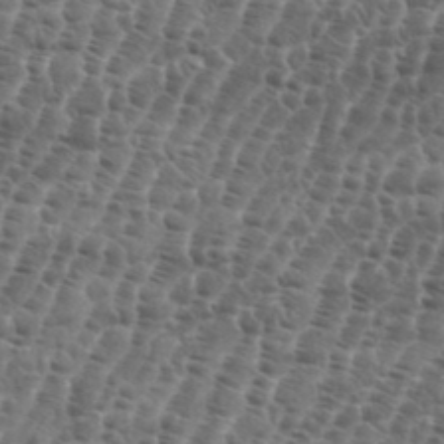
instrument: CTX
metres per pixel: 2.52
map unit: eHh
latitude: 36.8191
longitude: -136.4979
